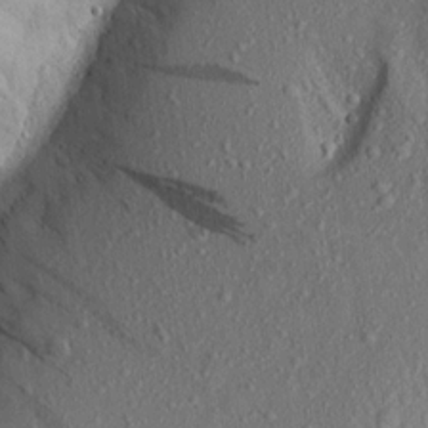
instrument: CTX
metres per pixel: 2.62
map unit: Aa
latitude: 16.3656
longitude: -145.8016
